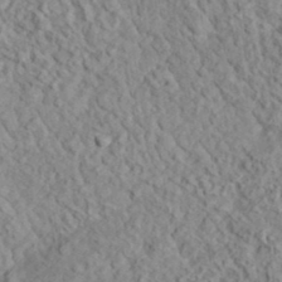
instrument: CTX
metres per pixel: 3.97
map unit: lHvf
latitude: 35.9528
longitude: -85.5749
